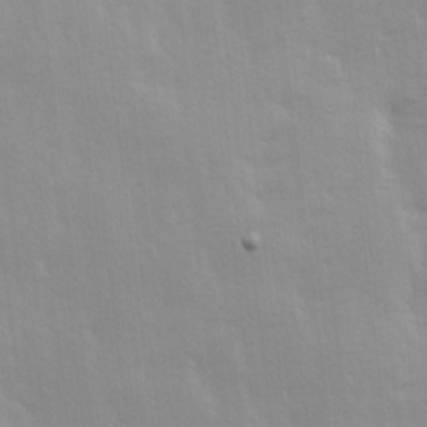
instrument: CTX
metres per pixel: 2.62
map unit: Ave
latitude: 13.7828
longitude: -104.0255
